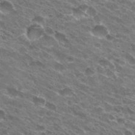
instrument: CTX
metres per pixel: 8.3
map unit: Hto
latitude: 31.3860
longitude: -43.7072
